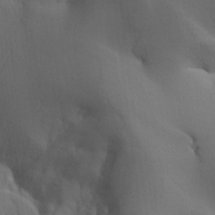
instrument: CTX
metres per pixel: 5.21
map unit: Aa
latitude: 26.0255
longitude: -131.9340
